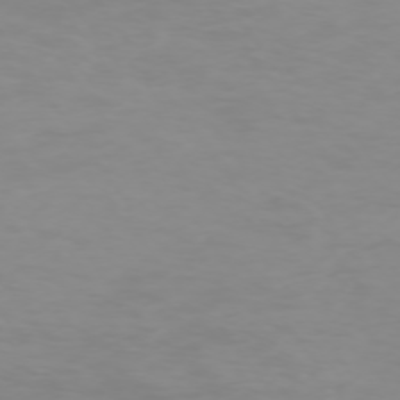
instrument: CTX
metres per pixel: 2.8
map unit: Ap
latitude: -74.4629
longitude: -81.7261
